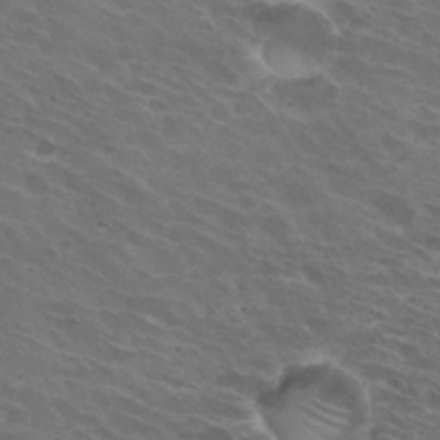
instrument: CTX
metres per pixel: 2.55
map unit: Hto
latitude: 32.1767
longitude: -43.7450
